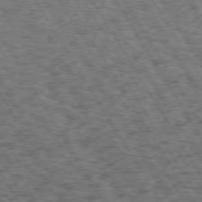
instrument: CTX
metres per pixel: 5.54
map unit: Hpe
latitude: 73.5372
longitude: -125.9717
